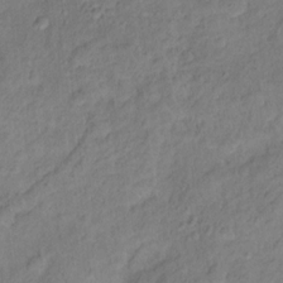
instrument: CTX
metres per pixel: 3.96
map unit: Ht
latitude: 11.4616
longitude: -40.0444
